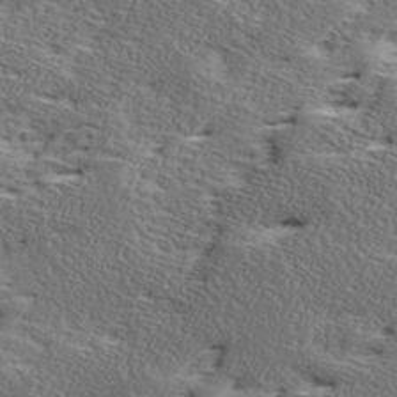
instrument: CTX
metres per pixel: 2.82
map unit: Ave
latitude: 17.0458
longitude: -137.8395
